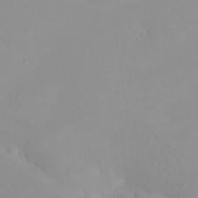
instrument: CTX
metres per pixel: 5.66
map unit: eHh
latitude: -8.2739
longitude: -70.1200
